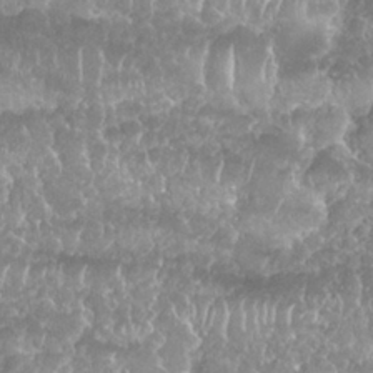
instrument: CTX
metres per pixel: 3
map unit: Nhu
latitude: 25.9528
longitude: -61.1403
